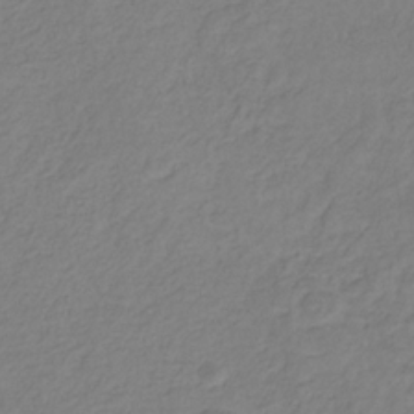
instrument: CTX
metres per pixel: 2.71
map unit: eHb
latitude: -30.0850
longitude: 63.9745
